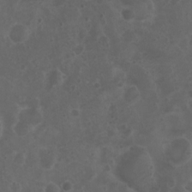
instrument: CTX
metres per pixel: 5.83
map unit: Nhu
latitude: 3.1970
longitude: -14.8191
